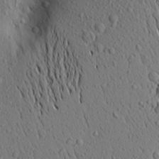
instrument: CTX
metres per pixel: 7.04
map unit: Aa
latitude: 18.6490
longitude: -147.9906
